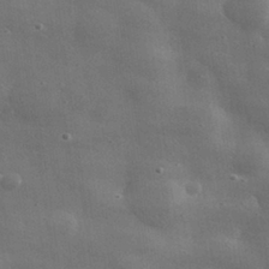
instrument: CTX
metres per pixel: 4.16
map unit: lHvf
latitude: 31.3104
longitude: -89.1592
